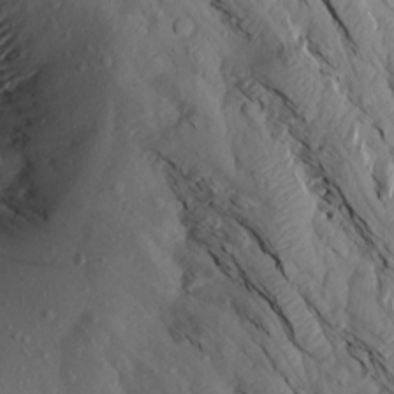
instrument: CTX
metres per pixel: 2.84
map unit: Aa
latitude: 15.4805
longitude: -145.8772
